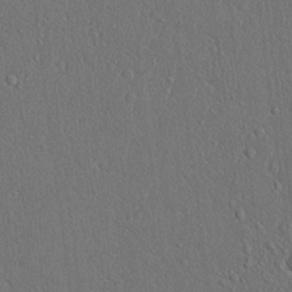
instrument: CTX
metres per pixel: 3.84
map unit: lAvf
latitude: 7.5749
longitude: 167.7289
